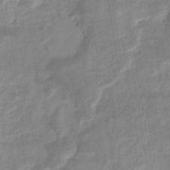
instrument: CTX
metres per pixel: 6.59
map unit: eHb
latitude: -35.4454
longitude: 74.3873
